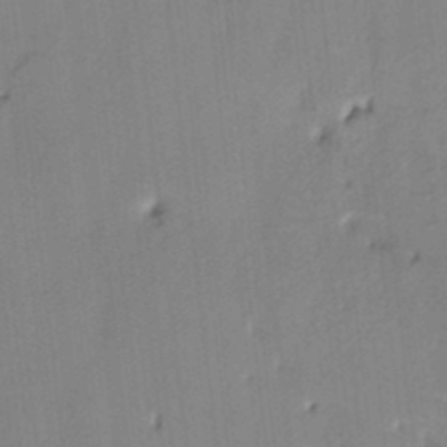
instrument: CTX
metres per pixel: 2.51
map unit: HNhu
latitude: 14.0822
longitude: 10.5763
